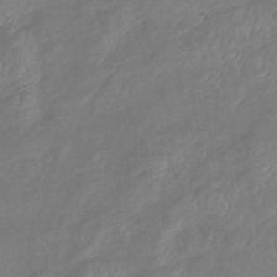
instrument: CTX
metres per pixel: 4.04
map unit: lHb
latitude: -41.2565
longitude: 79.2376
